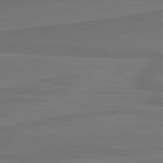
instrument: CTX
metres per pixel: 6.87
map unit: lApd
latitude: 82.0255
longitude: 168.7274
